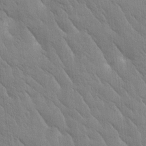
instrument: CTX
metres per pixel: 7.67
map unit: Htu
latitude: -1.1809
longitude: 175.1998
